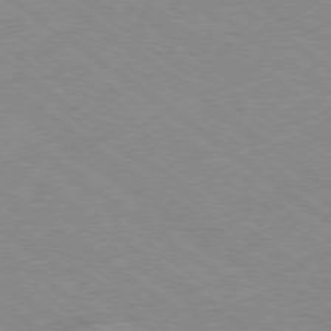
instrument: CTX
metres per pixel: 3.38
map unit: Hpe
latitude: -79.0108
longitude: -14.5357
